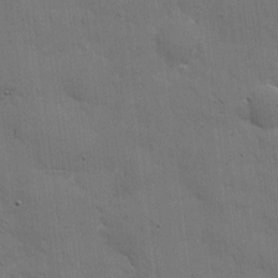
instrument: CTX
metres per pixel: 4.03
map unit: eHh
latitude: 4.9514
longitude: -65.6127
